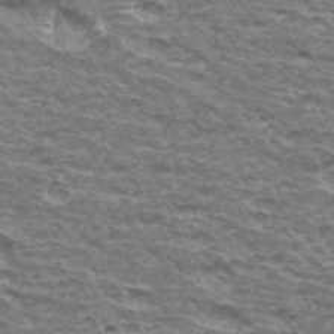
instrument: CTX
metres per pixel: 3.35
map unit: Hto
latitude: 34.8758
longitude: -42.5735
